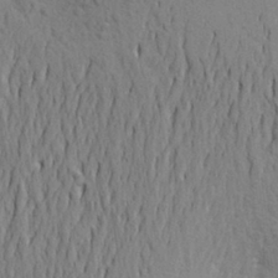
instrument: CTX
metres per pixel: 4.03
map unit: Aa
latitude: 20.2712
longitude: -149.7072
